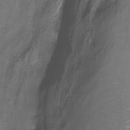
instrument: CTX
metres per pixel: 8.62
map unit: Nhu
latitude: -16.9731
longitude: -49.4993
